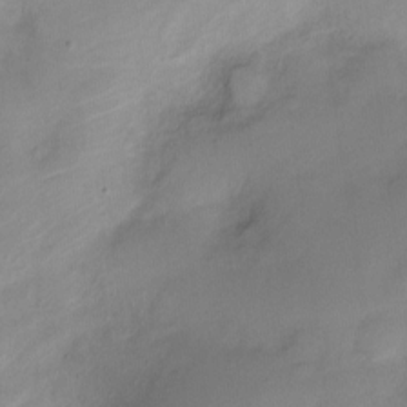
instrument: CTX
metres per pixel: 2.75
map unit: Nve
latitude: -18.2928
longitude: 107.8045
